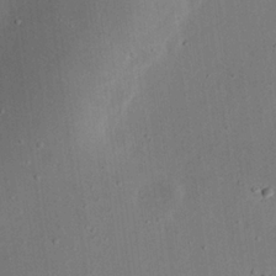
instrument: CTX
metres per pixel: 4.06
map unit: eHh
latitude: 23.3104
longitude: -69.0648
